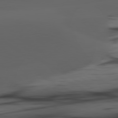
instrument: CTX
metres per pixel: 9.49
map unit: lApd
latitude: 80.8947
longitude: -85.1781
